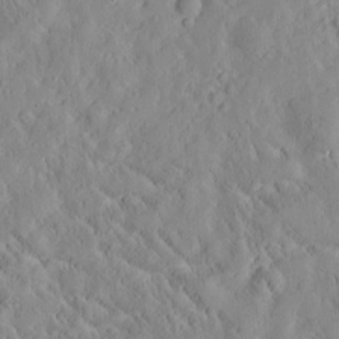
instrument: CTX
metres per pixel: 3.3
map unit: Htu
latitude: -3.7477
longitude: 174.1794
